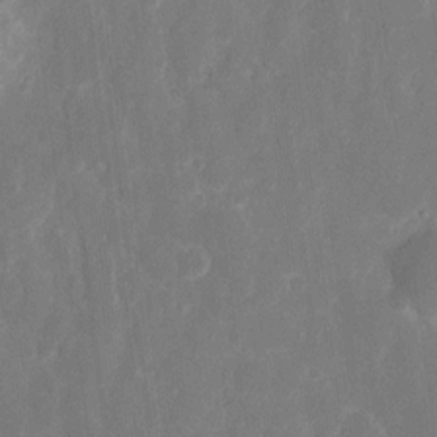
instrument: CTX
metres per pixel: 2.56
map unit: eHh
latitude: 7.7827
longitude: -69.6883
